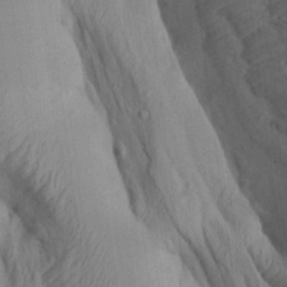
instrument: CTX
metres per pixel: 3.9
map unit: Aa
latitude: 22.8191
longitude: -137.4427
